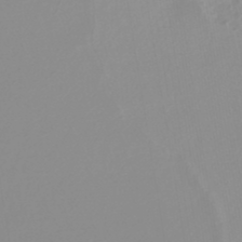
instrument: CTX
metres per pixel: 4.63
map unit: lHb
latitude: -44.3495
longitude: 79.0864
